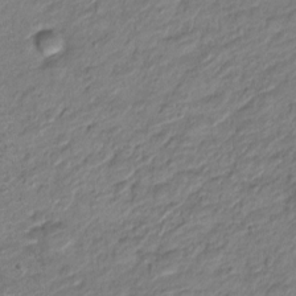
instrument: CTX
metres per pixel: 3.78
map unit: Nve
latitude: -18.2928
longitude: 107.1620
